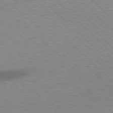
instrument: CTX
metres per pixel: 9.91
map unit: lApd
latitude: 77.7071
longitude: -59.2915
